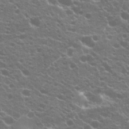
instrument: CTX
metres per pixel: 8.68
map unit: Hto
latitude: 20.5546
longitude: -35.0458
